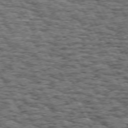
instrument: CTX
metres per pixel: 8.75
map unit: Hpe
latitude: 72.4223
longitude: -125.0080
